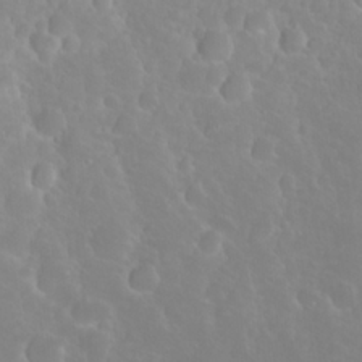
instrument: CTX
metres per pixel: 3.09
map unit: Nhu
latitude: 24.3845
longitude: -63.0459
